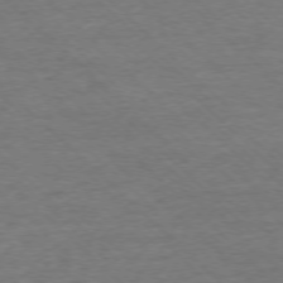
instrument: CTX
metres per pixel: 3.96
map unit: Ap
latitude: -76.7841
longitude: -93.6505
